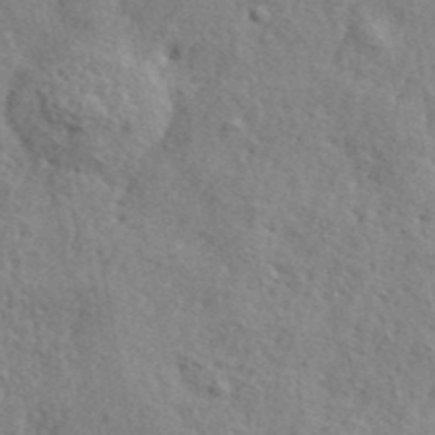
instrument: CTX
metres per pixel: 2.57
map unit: lHvf
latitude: 41.6315
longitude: -87.4993
